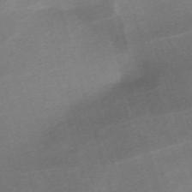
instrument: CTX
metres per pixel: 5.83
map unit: eHh
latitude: -61.8800
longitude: 53.4454
